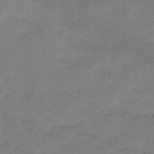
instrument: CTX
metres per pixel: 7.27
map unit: eHb
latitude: -46.0283
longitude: 83.3887
